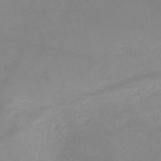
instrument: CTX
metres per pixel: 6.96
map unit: HNb
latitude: -51.3699
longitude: -41.8016
